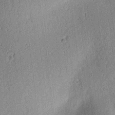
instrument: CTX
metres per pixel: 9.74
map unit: lAa
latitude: 12.9703
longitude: -107.6883
